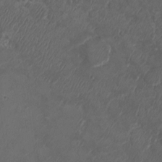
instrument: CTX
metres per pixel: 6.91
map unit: Ht
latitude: -6.1228
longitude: -20.7813
